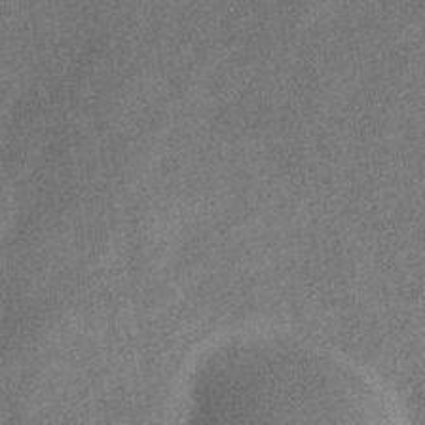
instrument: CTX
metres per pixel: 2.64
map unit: eHb
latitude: -35.7478
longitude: 78.5762
